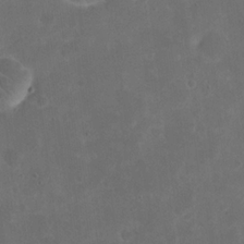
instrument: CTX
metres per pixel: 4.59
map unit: eHh
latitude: 19.6694
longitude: -65.1214
